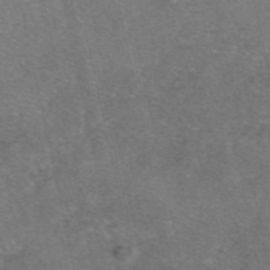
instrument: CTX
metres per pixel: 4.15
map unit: eAb
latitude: 47.4994
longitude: 104.6896
